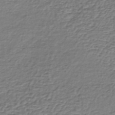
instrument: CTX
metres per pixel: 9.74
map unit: lHb
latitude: -36.7652
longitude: 59.0675
